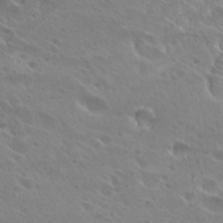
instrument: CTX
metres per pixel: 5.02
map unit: Hto
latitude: 27.6883
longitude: -39.9339
